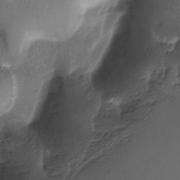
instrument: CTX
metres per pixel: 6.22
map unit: lAa
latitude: -6.4440
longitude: -123.4993
